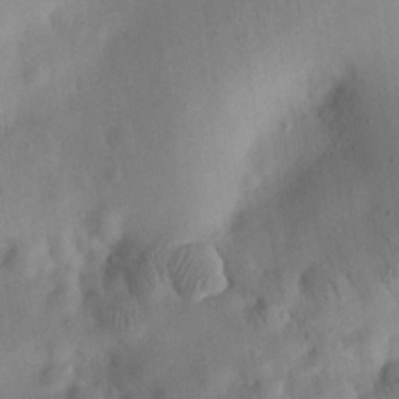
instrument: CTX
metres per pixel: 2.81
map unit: eHh
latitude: 25.5371
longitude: -68.8569
